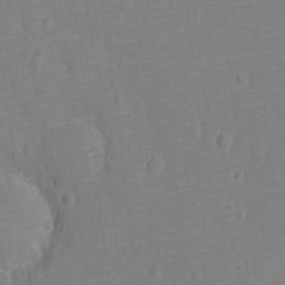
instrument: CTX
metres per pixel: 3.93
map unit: Nhu
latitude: -12.9920
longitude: -24.4601
